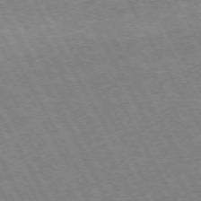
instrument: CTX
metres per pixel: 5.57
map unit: Hpe
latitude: -72.4818
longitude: 9.8422
